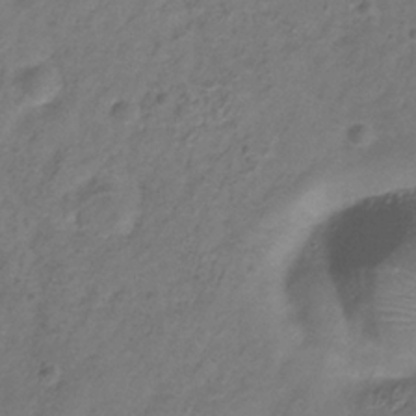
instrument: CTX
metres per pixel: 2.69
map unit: Hve
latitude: -33.6722
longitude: 91.0298
